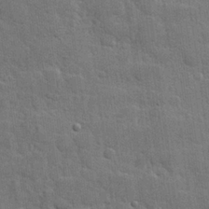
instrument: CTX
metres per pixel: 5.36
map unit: Hve
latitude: 25.4048
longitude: 149.5588
